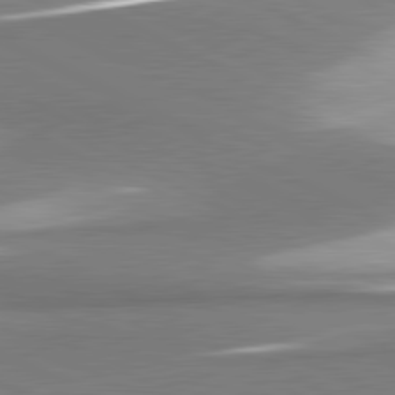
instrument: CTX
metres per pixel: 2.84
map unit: lApd
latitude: 81.3293
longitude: 167.9367
